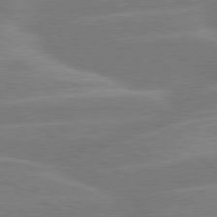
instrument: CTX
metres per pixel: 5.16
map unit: lApd
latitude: 80.4034
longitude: -123.8961
